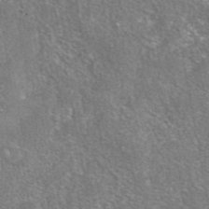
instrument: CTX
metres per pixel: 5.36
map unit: eAb
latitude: 42.4790
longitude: 105.4643
